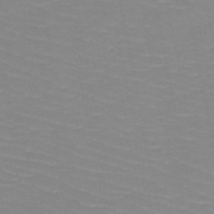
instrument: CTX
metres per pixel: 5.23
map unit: HNb
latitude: -49.2754
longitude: -49.1214
